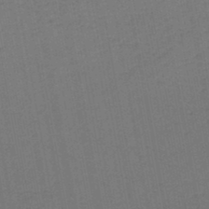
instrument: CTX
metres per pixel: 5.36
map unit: lHb
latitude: -45.4643
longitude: 63.4643
